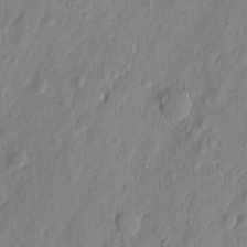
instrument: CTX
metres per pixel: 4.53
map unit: eHh
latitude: 7.4615
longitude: -74.9514
